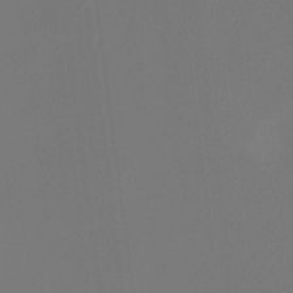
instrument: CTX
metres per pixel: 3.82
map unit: Htu
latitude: -13.7667
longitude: -48.4412
